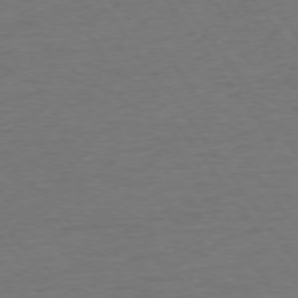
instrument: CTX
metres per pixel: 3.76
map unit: Ap
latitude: -75.1809
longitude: -89.8395
